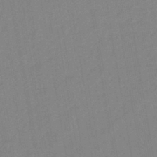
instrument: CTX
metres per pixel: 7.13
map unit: lHb
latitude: -42.1983
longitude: 68.0283
